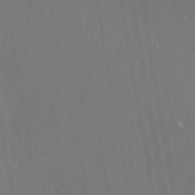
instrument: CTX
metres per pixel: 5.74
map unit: eAb
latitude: 46.9136
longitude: 108.9164
